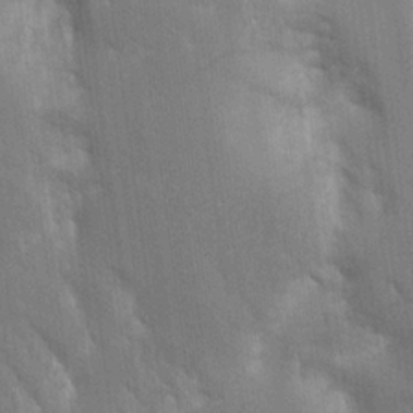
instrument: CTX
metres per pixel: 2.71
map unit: Aa
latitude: 16.2523
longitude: -149.1970
